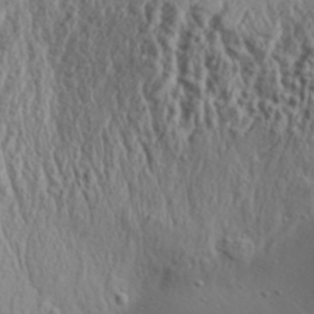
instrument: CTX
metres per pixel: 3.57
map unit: Aa
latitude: 31.7828
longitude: -134.8002
